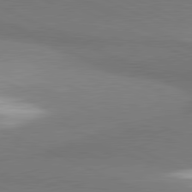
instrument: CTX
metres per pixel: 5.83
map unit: lApd
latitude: 81.3671
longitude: 161.5021
